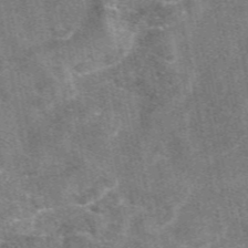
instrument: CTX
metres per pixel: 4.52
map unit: eAb
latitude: 47.6883
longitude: 121.2943
